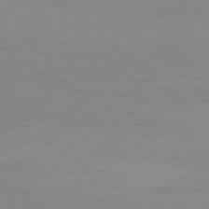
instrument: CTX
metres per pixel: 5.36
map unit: Ap
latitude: -78.2361
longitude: -69.8206
